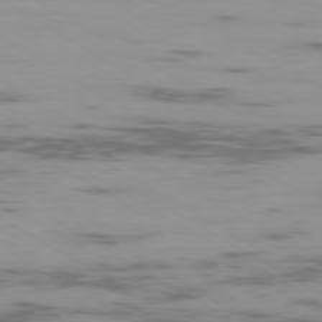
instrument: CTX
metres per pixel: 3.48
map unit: Ap
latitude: -79.8800
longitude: -103.8394
